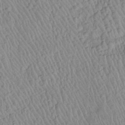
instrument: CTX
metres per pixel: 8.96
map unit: Htu
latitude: -6.5007
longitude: 152.8974
